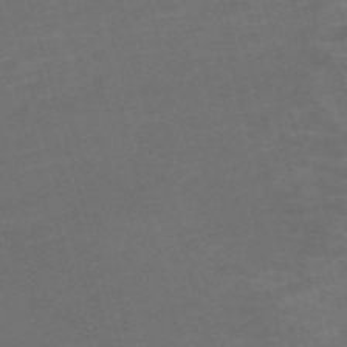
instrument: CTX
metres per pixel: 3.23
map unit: Nve
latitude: -59.4265
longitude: 58.7085
